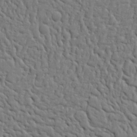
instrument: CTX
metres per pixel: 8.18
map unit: Ht
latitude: 8.3656
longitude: -76.4790
